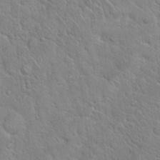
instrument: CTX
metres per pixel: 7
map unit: Hto
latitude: 18.7813
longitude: -51.3103
